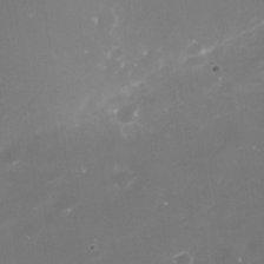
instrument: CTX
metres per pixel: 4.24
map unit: Nhe
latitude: -35.4643
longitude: -91.3104
